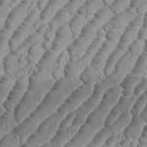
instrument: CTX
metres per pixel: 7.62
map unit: eHh
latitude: 36.6869
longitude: -137.0459
